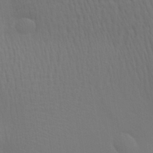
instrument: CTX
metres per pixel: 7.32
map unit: Aa
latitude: 28.7624
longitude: -139.6505
